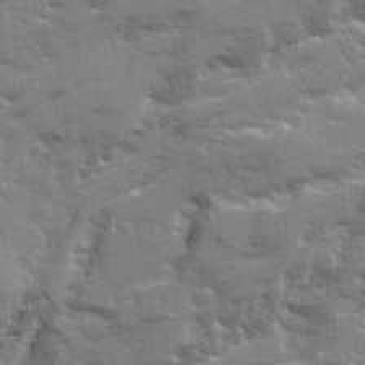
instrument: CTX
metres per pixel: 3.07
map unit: Ave
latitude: 21.0081
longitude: -130.2145
